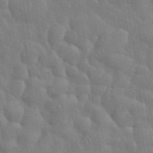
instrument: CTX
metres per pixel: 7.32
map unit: eHh
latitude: 35.5182
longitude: -61.4615
